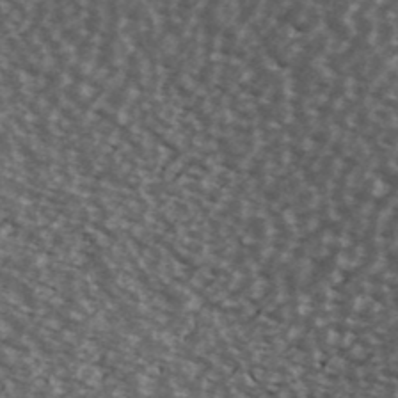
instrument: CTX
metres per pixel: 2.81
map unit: Ave
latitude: 39.4615
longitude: -108.5167
